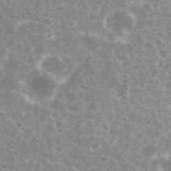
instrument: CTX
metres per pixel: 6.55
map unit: eHh
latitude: 35.6694
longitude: -59.6505
